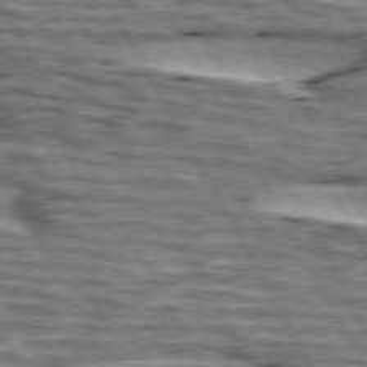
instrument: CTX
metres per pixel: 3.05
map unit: lApd
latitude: 74.2900
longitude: -55.7261
